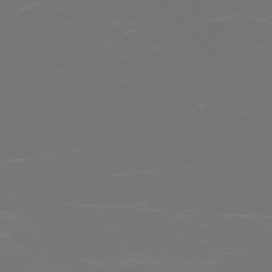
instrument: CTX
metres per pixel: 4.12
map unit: Ap
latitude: -75.9178
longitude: -75.3482
